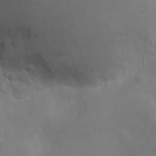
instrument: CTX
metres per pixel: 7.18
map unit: Nhu
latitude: 16.1578
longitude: -78.3090
